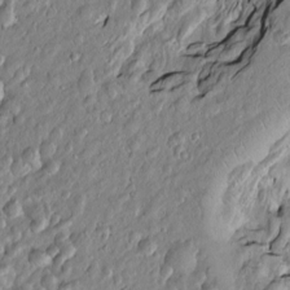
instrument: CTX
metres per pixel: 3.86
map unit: Htu
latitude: -5.8233
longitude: 157.5588
